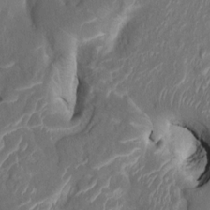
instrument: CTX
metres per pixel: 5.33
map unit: HNhu
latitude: 7.0269
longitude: -3.4237
